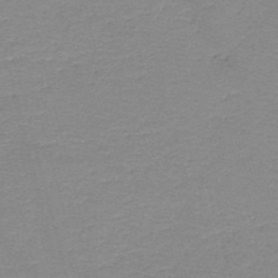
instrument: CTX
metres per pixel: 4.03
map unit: HNb
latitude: -49.3888
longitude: -41.8583
